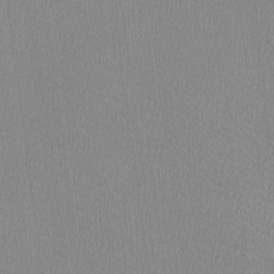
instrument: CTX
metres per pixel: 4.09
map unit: HNhu
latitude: -2.9730
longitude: -2.3845
